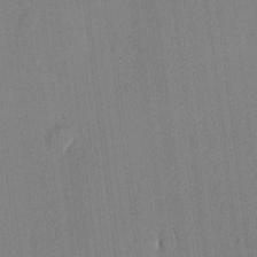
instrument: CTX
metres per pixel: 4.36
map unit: lHvf
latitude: 20.2712
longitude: 144.6330
